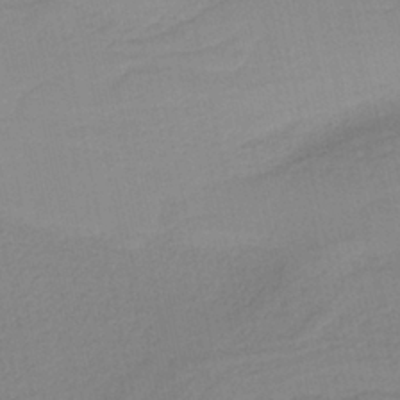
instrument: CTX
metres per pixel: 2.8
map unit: HNb
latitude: -36.4251
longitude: 56.4629
